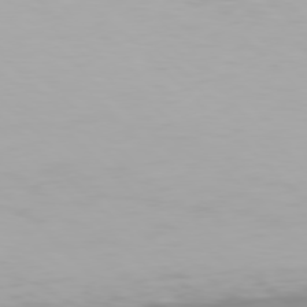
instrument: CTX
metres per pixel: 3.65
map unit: Hpe
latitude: 77.2915
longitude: -162.3845
